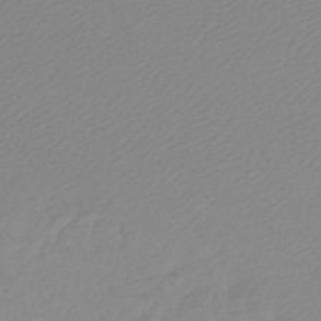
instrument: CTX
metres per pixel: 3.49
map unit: lHb
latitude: -45.4454
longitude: 71.2187
